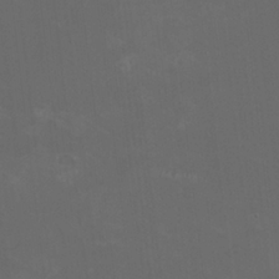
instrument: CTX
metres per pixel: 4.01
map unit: HNhu
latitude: 0.7057
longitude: -2.2333
